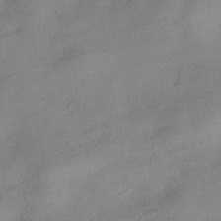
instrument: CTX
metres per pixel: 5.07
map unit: HNhu
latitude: -40.6896
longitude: 99.2943
